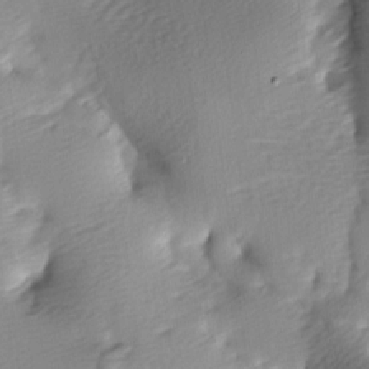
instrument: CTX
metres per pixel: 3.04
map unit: lAa
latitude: -9.3321
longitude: -125.5749
